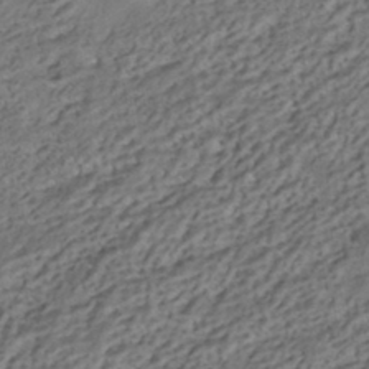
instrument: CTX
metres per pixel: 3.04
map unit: HNhu
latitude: -41.8044
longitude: 107.2943
